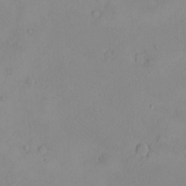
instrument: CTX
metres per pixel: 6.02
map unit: eHh
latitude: -8.4251
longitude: -69.5371
